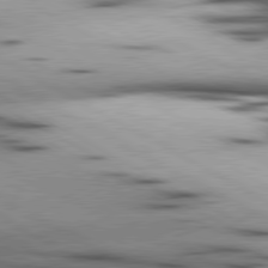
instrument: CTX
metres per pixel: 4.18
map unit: lApd
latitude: 80.4034
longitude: 157.2376
